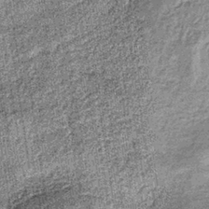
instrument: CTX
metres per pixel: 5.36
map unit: lHb
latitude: -36.0850
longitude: 64.6330
